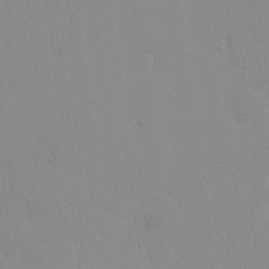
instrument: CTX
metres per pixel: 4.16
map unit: HNhu
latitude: 6.7435
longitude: 2.1038
